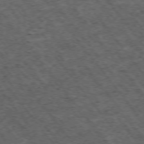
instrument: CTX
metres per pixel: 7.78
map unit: Hpe
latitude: -75.1998
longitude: 4.6140
